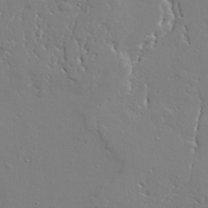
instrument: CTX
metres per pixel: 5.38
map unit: lAvf
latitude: 28.6490
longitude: -108.3089
